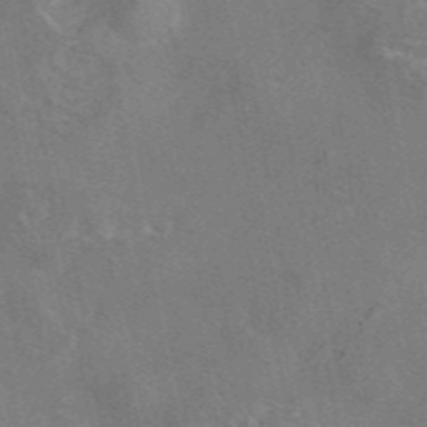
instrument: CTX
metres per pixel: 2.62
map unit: eAb
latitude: 45.5560
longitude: 108.8975
